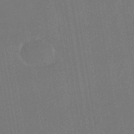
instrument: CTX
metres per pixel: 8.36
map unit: HNhu
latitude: -42.3873
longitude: 94.1983
